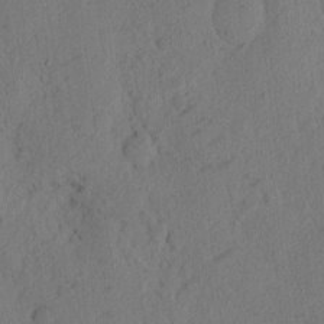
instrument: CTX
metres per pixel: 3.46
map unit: eHh
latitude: 2.9702
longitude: -78.4790
